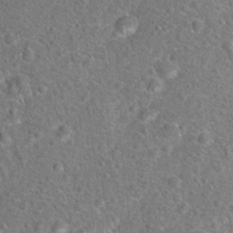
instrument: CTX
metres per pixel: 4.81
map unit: Hto
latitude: 17.9339
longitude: -42.4601
